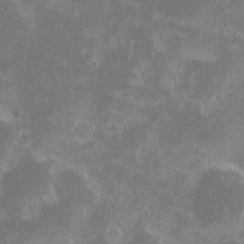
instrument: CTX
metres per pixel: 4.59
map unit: eHh
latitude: -1.5588
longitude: -85.3671
